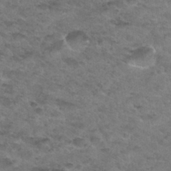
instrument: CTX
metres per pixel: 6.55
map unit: Hto
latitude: 33.2915
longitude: -48.6679
